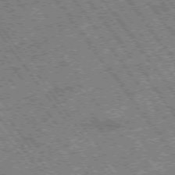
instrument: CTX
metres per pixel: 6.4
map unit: Hpe
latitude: -75.6155
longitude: -21.3671
